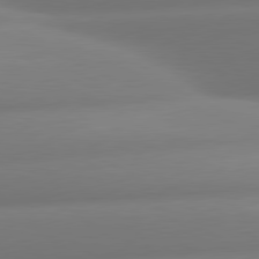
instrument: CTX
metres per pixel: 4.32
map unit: lApd
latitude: 80.7435
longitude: -160.8191
